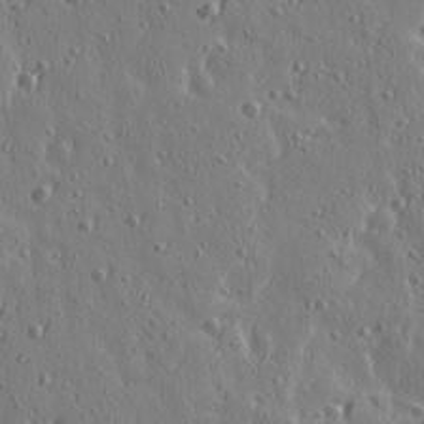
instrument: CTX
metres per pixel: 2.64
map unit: Ave
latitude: 15.3860
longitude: -105.5938
